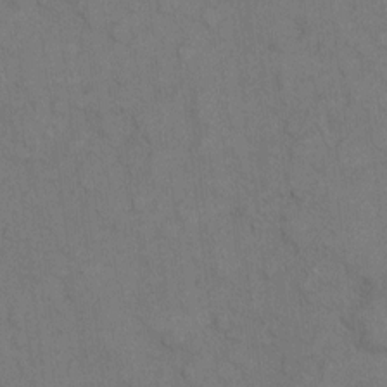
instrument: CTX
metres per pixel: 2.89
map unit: eHh
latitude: 7.6316
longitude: -63.0081
